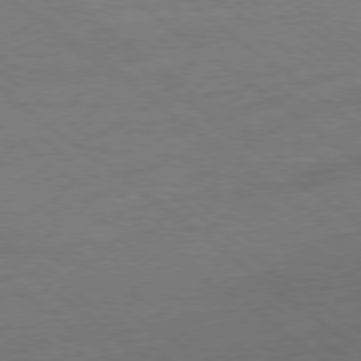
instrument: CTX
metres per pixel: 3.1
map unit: Ap
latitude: -78.8597
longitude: -100.4412
